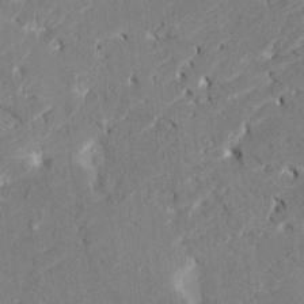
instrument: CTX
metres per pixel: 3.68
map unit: HNhu
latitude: 8.1389
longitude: -5.2537
